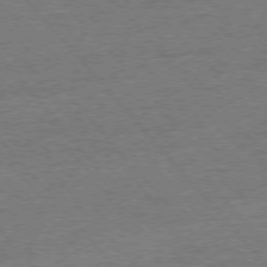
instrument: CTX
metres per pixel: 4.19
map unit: Ap
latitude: -77.0864
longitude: -96.2145
